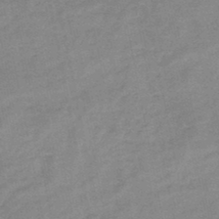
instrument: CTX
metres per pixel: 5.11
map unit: HNb
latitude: -45.8233
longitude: -36.0444
